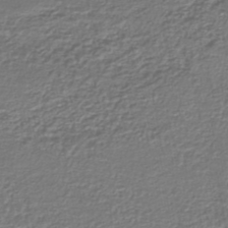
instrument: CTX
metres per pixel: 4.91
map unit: HNhu
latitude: -46.8597
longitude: 103.9556
